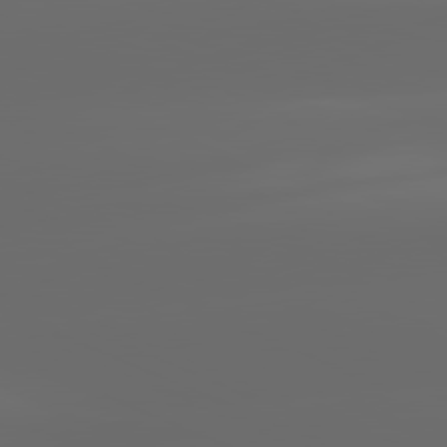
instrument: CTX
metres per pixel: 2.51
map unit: lApd
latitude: 81.2537
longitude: -144.0822
